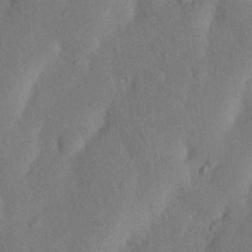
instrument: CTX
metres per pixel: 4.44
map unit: Nhu
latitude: 20.3090
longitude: -74.4601
